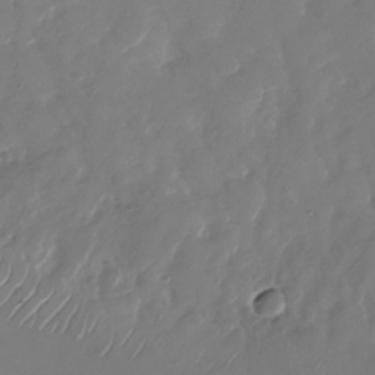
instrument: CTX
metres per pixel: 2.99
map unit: Nhu
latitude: -28.4440
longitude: -69.3482
